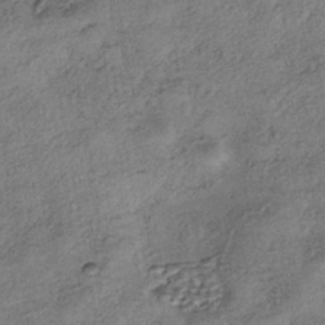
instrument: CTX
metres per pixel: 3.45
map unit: eHh
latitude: -42.3873
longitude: 120.3306
